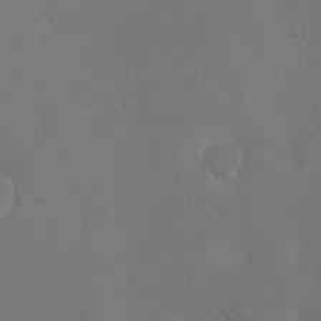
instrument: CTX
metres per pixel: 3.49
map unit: Ht
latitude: 0.2522
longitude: -35.7827
